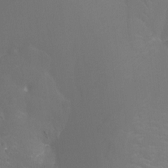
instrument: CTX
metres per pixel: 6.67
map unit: Htu
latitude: -13.0487
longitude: -48.2900
